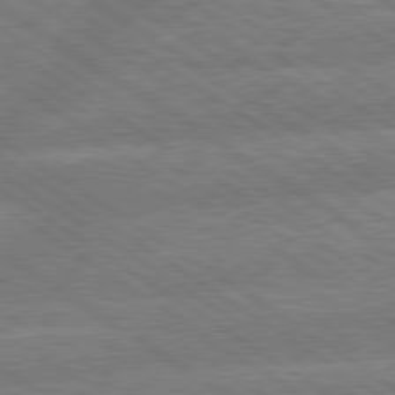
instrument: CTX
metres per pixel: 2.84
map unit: lApd
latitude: 79.6127
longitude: -161.9528
